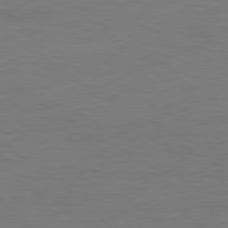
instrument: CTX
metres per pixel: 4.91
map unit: Ap
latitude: -81.3699
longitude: -85.8206
